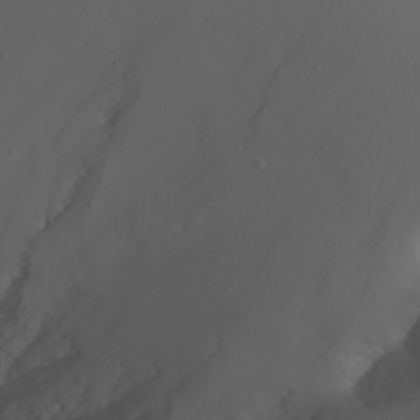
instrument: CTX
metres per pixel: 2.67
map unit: Nhu
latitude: -7.1431
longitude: -82.1766
